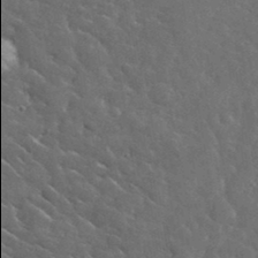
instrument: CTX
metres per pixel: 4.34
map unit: lHvf
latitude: 37.3482
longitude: -89.9906
